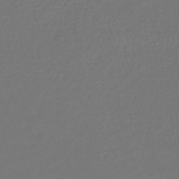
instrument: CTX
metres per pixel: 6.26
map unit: lHb
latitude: -42.9730
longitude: 67.4832
